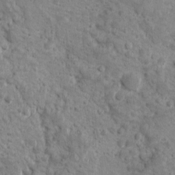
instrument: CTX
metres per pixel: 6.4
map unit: Ave
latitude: 10.6680
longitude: -104.2145
